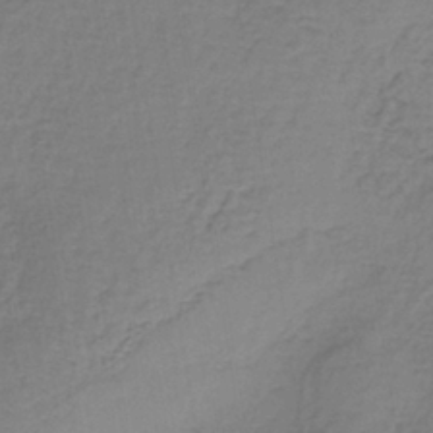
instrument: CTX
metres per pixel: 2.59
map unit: lHb
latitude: -37.3887
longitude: 61.4077
